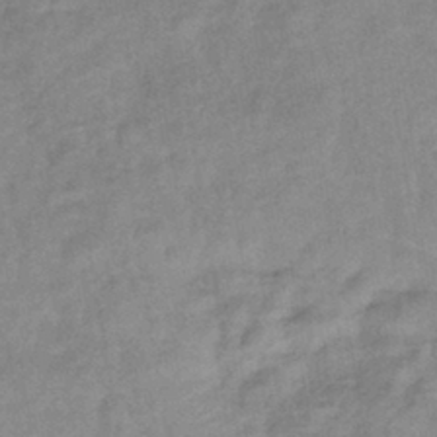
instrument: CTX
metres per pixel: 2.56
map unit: eHb
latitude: -40.4062
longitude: 79.2942
